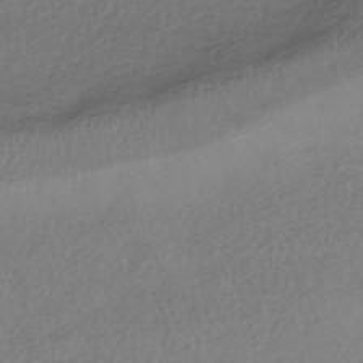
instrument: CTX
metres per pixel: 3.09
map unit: HNhu
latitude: -42.4251
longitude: 97.4077
